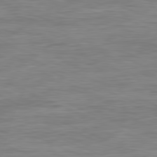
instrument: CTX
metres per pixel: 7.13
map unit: Ap
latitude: -81.7100
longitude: -74.5357
